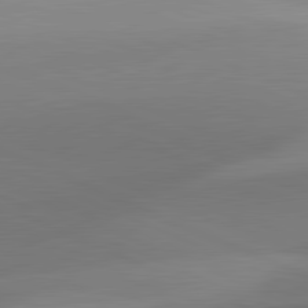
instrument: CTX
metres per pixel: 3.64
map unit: lApd
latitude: 81.5182
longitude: 130.1039
